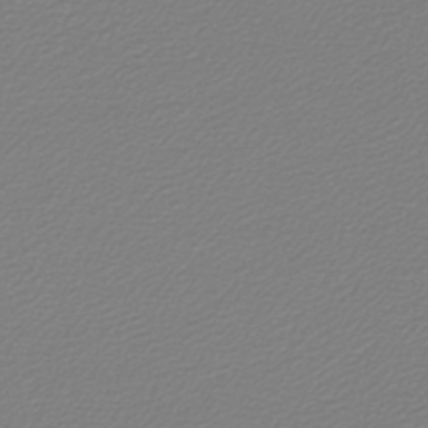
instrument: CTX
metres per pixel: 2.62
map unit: lHb
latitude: -46.6707
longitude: 59.8989
